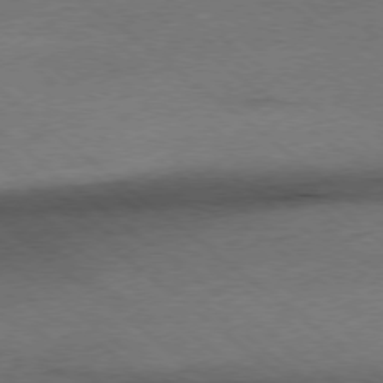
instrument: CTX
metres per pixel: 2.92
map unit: Ap
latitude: -78.4818
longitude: -85.1214
